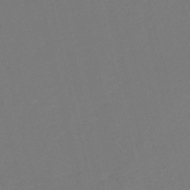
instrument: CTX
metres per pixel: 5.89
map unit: HNb
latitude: -54.7463
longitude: -38.7813
